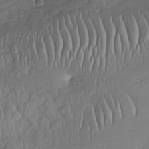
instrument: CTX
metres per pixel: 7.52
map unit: Nhu
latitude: -30.7652
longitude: -59.8394
